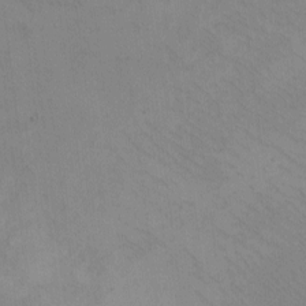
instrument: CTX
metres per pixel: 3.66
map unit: eHh
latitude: -8.5007
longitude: -68.2144
